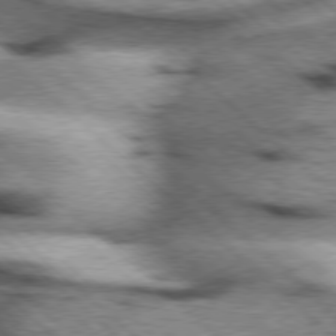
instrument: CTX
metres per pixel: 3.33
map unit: Hpe
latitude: 77.5560
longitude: -156.2144
